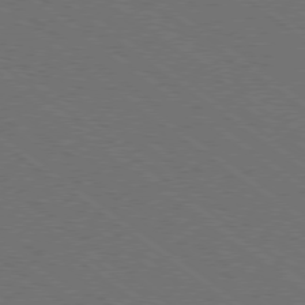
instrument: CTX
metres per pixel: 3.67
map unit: Ap
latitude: -79.4076
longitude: -64.4412
